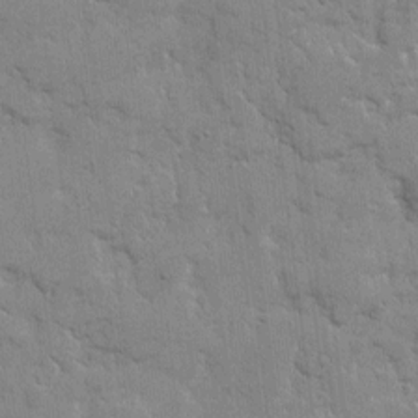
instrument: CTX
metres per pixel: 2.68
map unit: eHh
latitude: 9.2159
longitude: -66.7813
